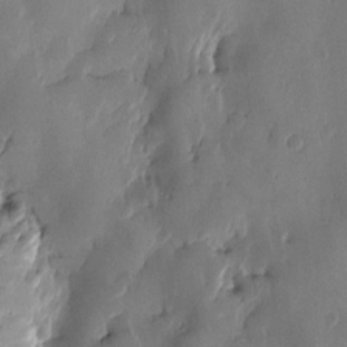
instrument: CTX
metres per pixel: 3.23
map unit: Htu
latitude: -1.8423
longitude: -177.3292
